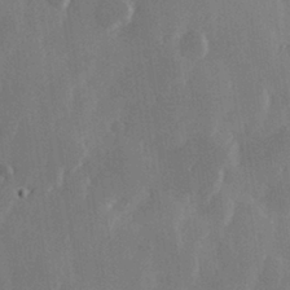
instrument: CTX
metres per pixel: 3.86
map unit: Hve
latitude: 28.1389
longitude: 149.7856
